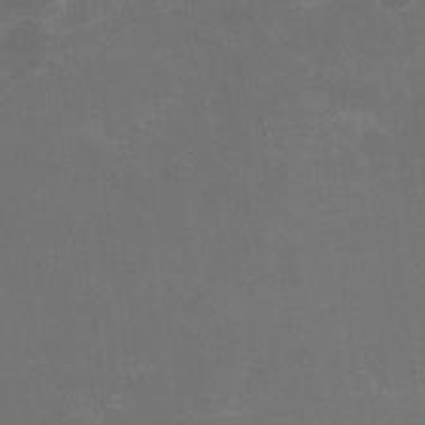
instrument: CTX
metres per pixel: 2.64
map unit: HNhu
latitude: -1.7667
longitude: -4.1389
